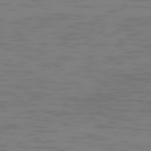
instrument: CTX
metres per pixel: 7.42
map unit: Ap
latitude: -77.0297
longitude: -67.8772
